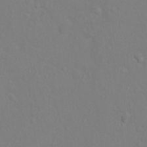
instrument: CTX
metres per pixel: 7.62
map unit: Hto
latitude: -6.2739
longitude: -35.3103
